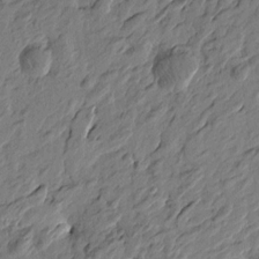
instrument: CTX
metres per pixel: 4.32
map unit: Htu
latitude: -2.3306
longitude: -179.2726
